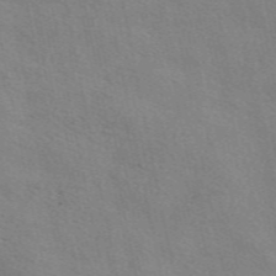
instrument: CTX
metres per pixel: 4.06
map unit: eAb
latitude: 50.7624
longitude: 116.7463
